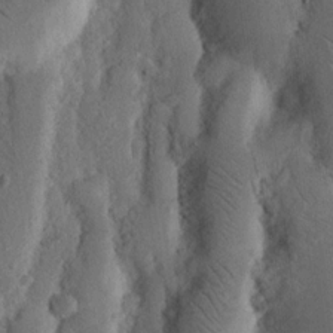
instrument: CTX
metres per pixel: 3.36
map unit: Nhu
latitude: 16.4034
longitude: -74.6491
